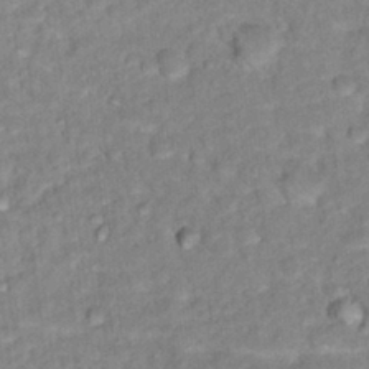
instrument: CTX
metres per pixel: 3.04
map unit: Hto
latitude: 16.8758
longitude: -35.7827
